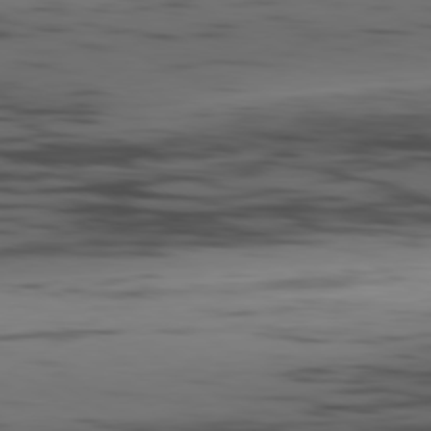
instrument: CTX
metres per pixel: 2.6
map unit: Hpe
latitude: -80.6519
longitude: 17.8423
